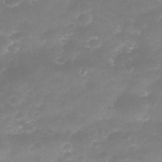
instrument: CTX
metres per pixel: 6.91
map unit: Nhe
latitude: -35.4076
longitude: -145.9339
